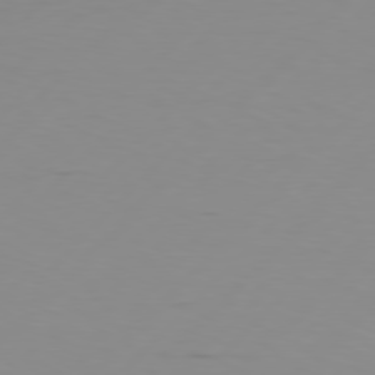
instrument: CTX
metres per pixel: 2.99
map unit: Hpe
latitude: 77.5371
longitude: -123.5182
